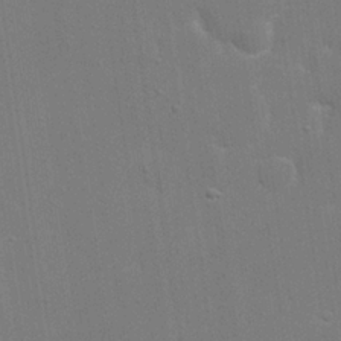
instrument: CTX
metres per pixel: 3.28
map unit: eHh
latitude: 19.8016
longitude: -68.8380
